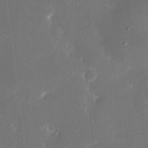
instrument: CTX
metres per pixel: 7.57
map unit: eHh
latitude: 5.2159
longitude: -69.3482
